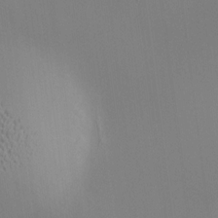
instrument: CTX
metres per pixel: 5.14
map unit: HNhu
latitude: 12.8569
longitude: 12.0094
